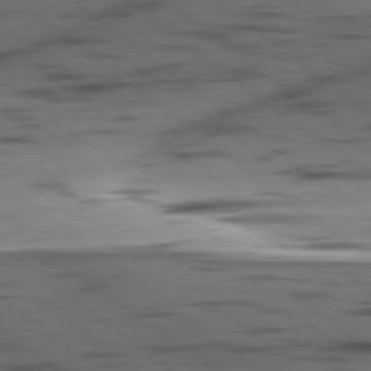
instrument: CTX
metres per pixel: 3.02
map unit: lApd
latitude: 78.8947
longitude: -50.5167
